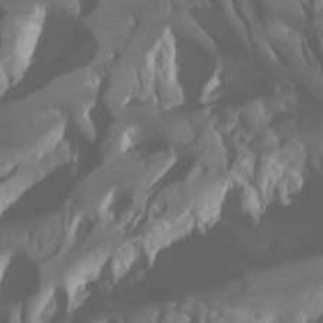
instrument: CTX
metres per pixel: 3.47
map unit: Htu
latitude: -1.0676
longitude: -75.7639
